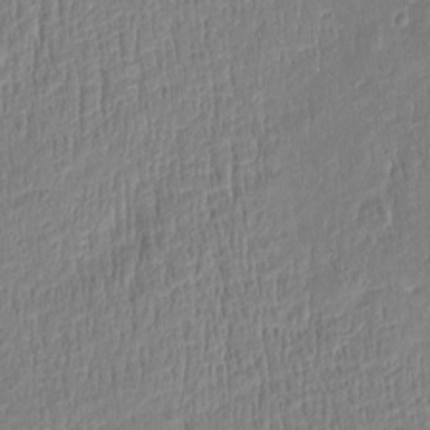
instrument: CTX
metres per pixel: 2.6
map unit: Htu
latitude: -5.7477
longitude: 173.9745
